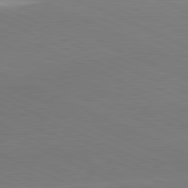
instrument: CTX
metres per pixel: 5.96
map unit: lApd
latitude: 81.3482
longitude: -155.3859
